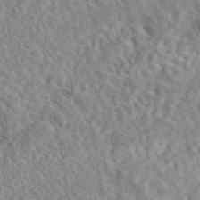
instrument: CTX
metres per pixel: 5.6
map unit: eAb
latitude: 44.6301
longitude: 116.5195
